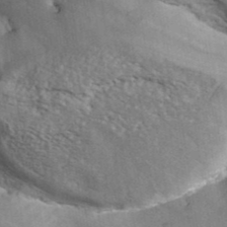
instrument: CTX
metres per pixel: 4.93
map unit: ANa
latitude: 41.4237
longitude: 52.0283
